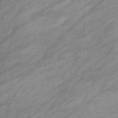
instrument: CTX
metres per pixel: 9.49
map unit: eHb
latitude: -39.0864
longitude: 81.5777
